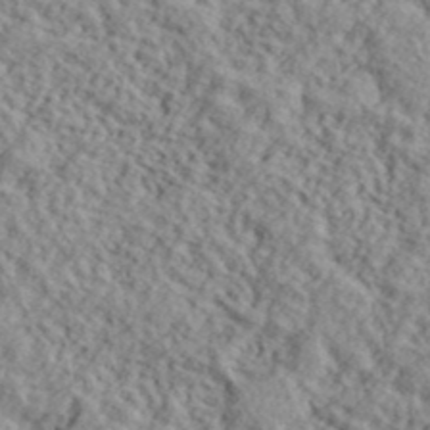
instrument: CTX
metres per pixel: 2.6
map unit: lHvf
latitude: 40.9324
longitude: -87.7827
